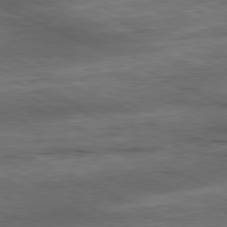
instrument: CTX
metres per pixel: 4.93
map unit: Ap
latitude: -81.2754
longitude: -91.5938
